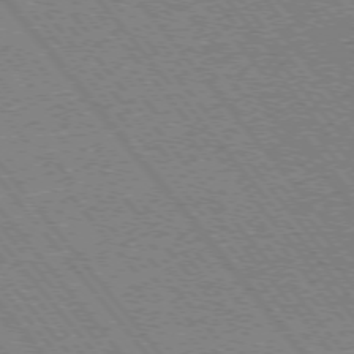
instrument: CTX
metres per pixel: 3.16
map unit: Ap
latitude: -75.8045
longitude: -95.3293
